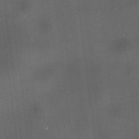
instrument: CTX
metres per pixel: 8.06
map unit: HNhu
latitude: 10.6302
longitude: 11.3321
